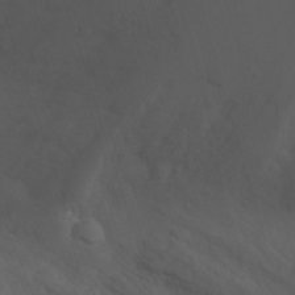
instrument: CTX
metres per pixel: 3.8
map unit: Nhu
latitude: -4.8030
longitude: -73.5372
